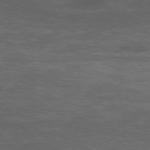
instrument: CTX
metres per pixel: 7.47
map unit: Ap
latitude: -76.3306
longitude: -68.3656
